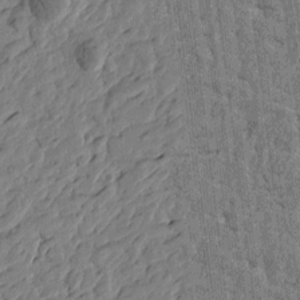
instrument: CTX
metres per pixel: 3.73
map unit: Htu
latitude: -2.6896
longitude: -179.7072
